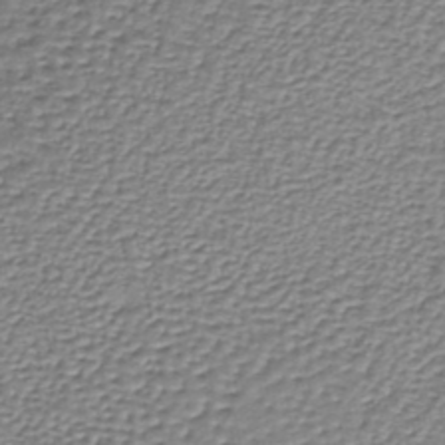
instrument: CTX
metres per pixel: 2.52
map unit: lHb
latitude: -36.9541
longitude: 58.7463
